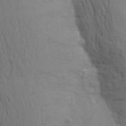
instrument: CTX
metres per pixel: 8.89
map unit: Aa
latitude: 25.0269
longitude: -148.7435
